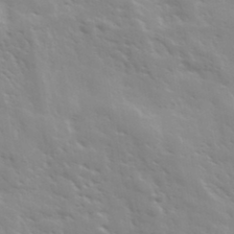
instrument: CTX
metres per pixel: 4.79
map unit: Ave
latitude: 36.9514
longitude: -111.1025
